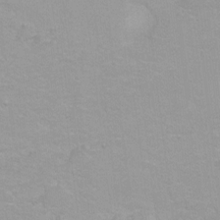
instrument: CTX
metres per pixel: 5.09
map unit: Ht
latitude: 2.8569
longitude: -33.6883
